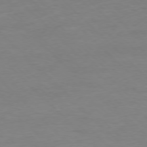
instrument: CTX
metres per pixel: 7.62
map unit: Ap
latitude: -77.7856
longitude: -82.7246
